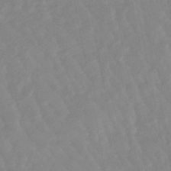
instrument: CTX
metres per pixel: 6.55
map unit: lHb
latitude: -48.3873
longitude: 78.4251
